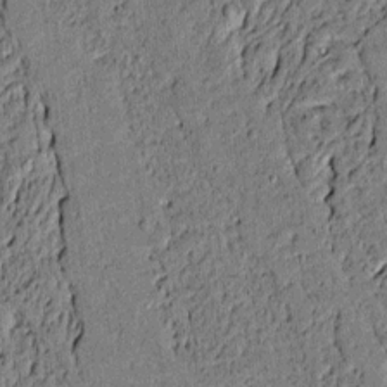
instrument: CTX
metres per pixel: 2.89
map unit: lAvf
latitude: 4.7435
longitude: 168.3873
